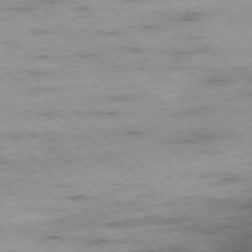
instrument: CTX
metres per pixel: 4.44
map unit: Ap
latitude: -77.7478
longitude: -85.6505
